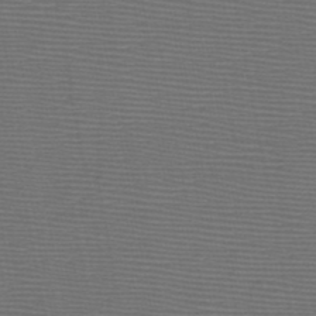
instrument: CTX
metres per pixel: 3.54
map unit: HNb
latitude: -47.6910
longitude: -40.3845
